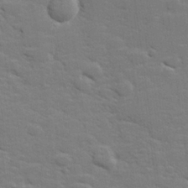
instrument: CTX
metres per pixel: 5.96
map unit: lHvf
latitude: 25.3859
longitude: 142.2172
